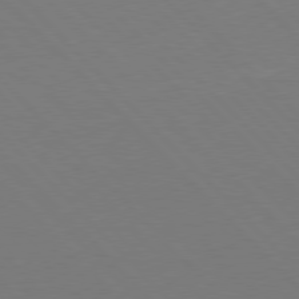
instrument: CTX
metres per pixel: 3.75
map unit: Hpe
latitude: 77.3103
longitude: -125.1592
